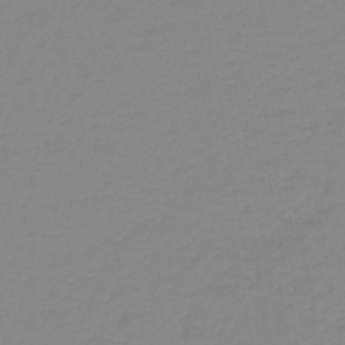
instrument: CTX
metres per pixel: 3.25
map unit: lHb
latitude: -44.4818
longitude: 62.7652
